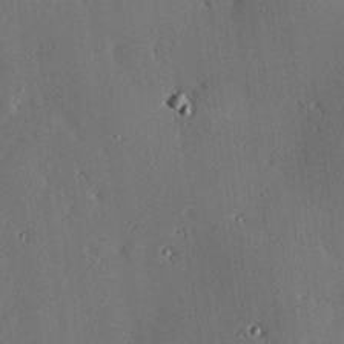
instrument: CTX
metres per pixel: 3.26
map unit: eHh
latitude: 22.8569
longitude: -90.4601
